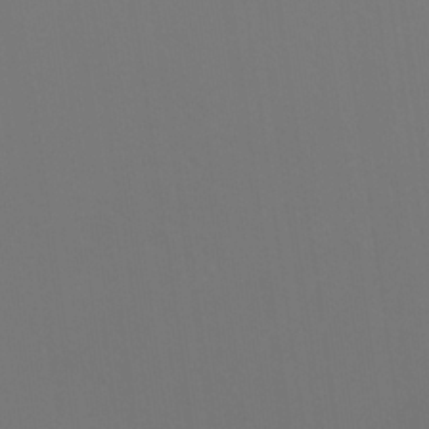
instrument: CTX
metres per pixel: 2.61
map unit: eHh
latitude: 23.1403
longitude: -66.0822
